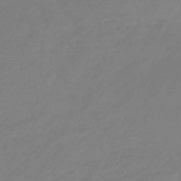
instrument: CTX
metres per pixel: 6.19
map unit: eHb
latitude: -46.6518
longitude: 86.5952
